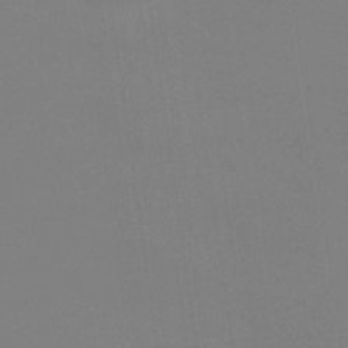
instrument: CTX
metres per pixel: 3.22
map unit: eHb
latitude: -38.2362
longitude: 75.1998
